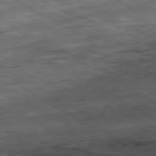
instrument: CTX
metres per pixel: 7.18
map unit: Ap
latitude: -80.4440
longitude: -73.9906
